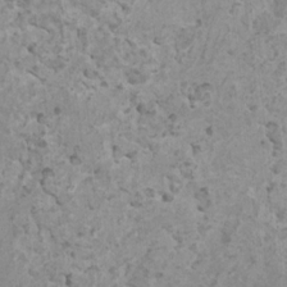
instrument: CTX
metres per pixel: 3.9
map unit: HNhu
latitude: 0.8380
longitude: 3.8800
